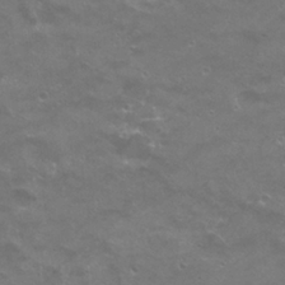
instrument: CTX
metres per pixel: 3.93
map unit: Hto
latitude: 24.8002
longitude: -37.0837
